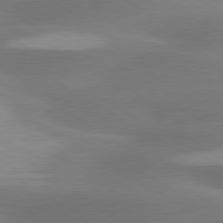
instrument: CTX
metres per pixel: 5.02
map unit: lApd
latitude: 79.8584
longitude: -88.6869
